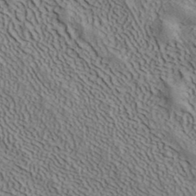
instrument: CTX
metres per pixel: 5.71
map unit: ANa
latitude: 40.6679
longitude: 33.8234
